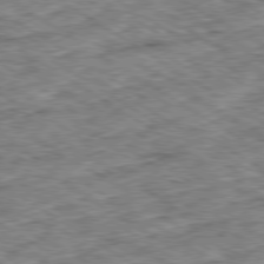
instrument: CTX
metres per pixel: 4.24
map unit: Ap
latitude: -80.1795
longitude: -49.7261
